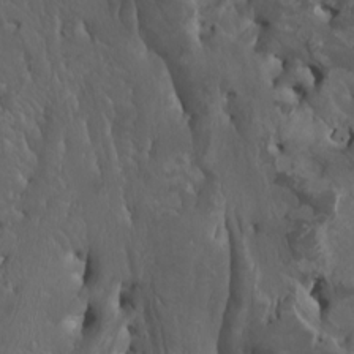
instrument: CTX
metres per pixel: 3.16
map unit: Nhu
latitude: -8.3117
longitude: -66.9702
